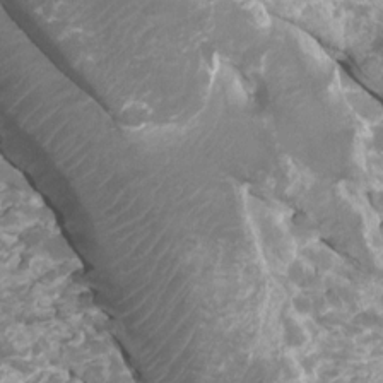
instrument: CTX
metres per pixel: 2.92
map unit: Htu
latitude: 2.4601
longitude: -20.5735
